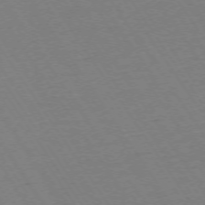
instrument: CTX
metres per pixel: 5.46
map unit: Ap
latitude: -73.8800
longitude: -83.4426
